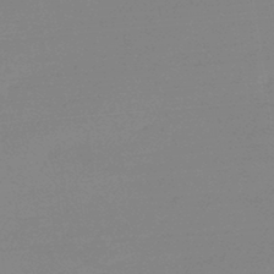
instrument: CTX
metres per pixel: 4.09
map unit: eHb
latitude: -44.9353
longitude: 86.5763
